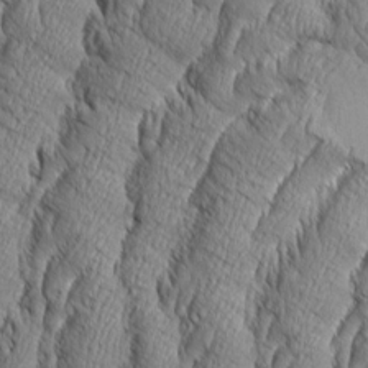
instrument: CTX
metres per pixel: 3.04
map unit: Aa
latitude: 8.2334
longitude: -129.8394
